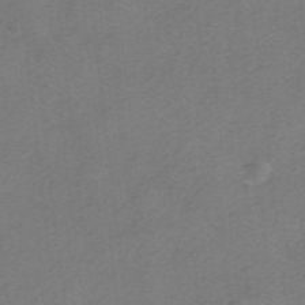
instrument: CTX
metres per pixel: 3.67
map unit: HNhu
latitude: -40.6518
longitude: 103.7667
